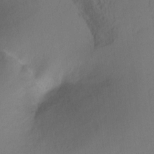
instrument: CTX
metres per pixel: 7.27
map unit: Hto
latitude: -11.6533
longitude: -38.6112
